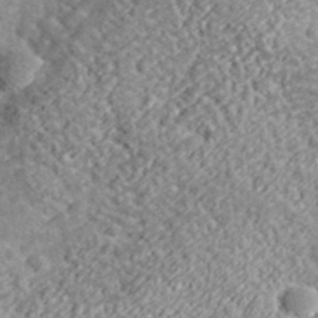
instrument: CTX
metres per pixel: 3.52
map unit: lHvf
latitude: 38.0444
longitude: -87.9339
